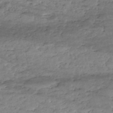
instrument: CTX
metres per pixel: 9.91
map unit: eHh
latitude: -51.5777
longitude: -24.0822
